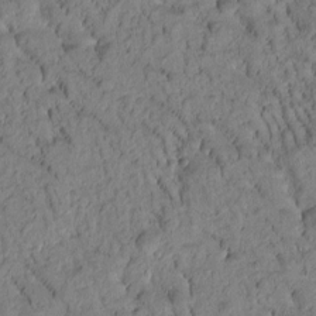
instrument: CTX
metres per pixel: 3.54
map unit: Htu
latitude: -2.7274
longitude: 172.1606
